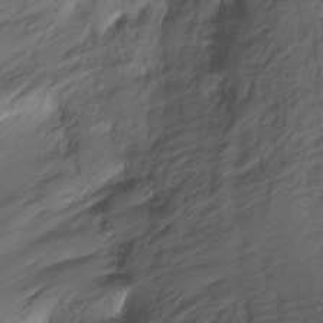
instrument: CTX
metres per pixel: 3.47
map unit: Ht
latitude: -14.9731
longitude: -42.1956
